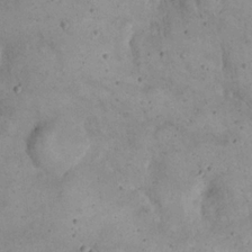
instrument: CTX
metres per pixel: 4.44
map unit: eHh
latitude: 20.5924
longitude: -60.1955
